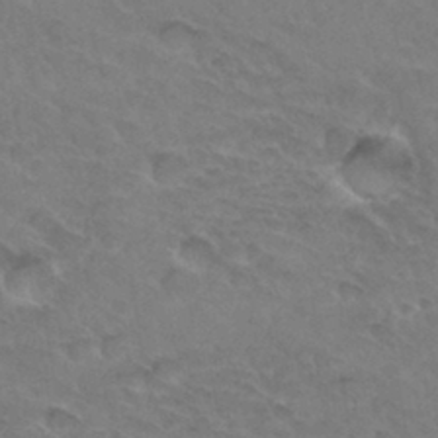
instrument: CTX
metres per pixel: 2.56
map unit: Hto
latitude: 33.6127
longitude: -45.8583
